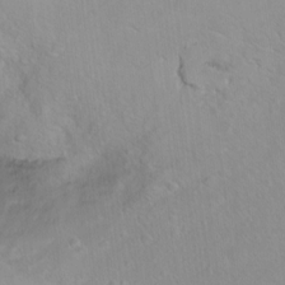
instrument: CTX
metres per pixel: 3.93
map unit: Ht
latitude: 6.5924
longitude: -29.9150
